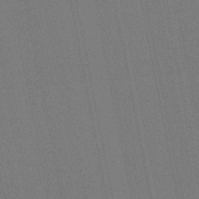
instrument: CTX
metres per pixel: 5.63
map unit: lHb
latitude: -46.3495
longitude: 77.7667
